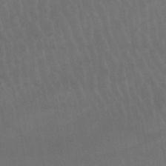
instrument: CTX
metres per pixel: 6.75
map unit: lHb
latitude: -45.9367
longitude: 77.2376
